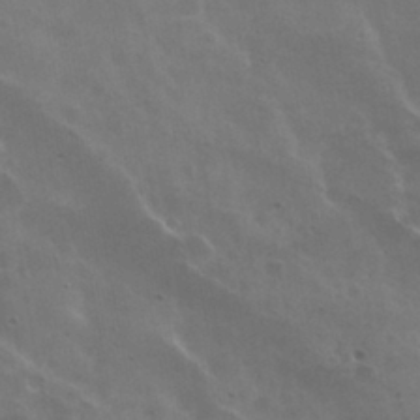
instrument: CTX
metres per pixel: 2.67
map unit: Nhu
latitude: 30.6869
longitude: -54.7435
